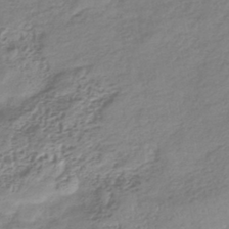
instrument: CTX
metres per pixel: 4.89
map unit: lHb
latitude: -38.8597
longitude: 68.0283
